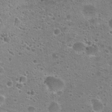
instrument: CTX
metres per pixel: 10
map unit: Hto
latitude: 22.8569
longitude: -49.1781
